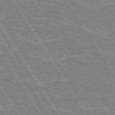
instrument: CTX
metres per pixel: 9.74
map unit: lApd
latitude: 73.0081
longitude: -56.3089
